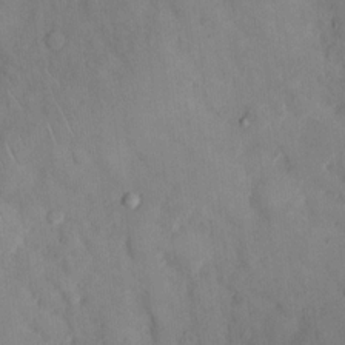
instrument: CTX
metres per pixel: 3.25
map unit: eHh
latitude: 12.1956
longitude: -62.0633
